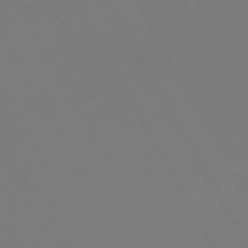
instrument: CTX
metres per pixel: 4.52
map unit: Hpe
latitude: -72.6140
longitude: 10.0472
